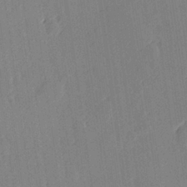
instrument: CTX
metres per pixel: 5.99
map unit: Hve
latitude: 26.7813
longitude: 145.1809
